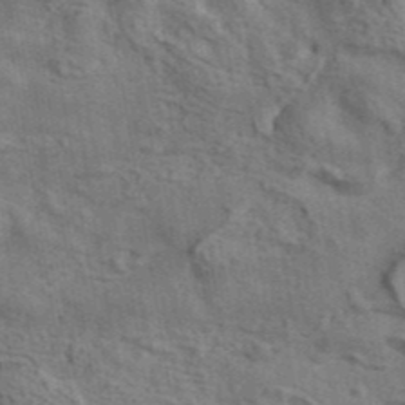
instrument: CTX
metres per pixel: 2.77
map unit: ANa
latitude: 41.6694
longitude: 13.7667
